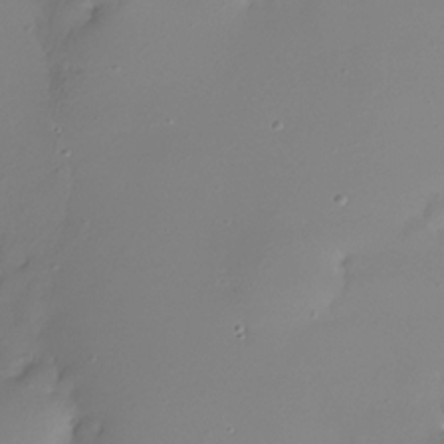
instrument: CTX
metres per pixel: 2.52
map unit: Nhe
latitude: -32.4251
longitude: -116.9892
